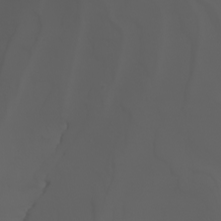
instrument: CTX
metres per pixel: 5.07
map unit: Nhu
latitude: -7.1809
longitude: -85.2726
